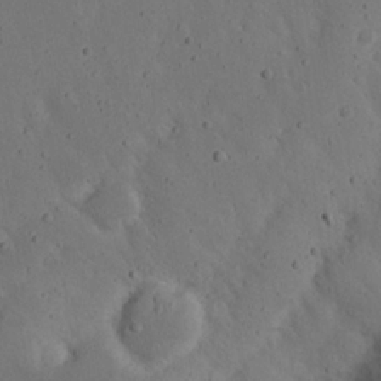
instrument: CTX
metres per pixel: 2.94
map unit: Nhu
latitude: 21.5938
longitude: -72.1200
